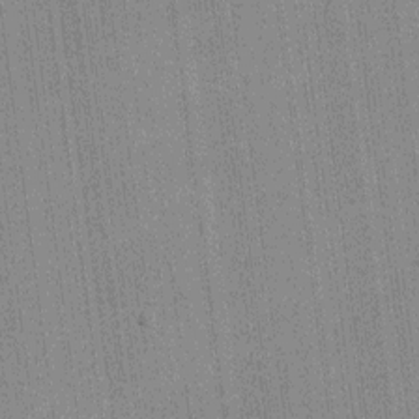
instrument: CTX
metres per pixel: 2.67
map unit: HNhu
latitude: 0.2711
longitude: -5.8961
